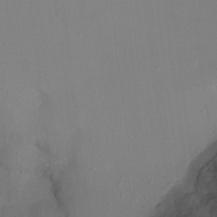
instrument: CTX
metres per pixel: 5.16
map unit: Nhu
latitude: -11.0298
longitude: -33.4237
